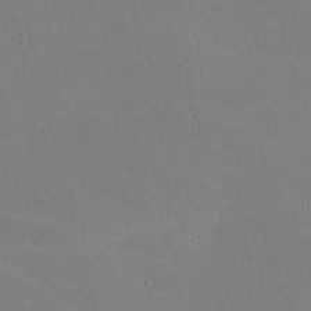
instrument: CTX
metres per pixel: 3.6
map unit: lHvf
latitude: -9.9178
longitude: -100.0444
